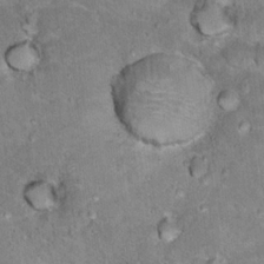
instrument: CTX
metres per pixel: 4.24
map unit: Hto
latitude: 17.7639
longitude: -35.8394
